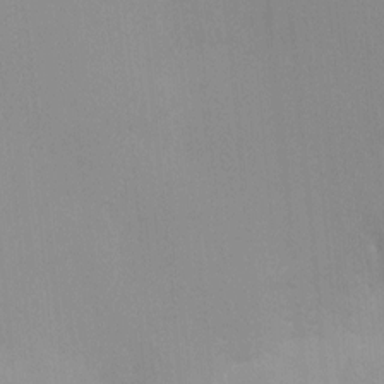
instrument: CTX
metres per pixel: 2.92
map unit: HNhu
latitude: 6.9892
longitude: -1.6316
